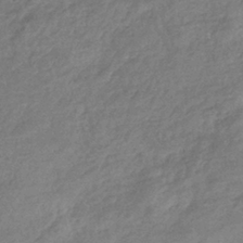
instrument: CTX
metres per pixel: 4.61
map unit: eHb
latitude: -38.2929
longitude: 80.4818
